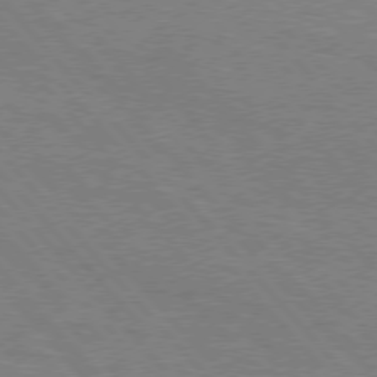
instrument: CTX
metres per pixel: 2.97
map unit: Hpe
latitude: 75.8583
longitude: -152.3845
